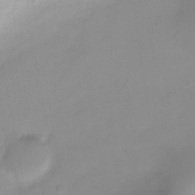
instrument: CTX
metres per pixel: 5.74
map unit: Ht
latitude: -0.8975
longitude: -19.5749
